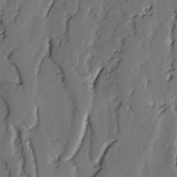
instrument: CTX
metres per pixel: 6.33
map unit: lAvf
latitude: -2.7274
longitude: -106.8380
